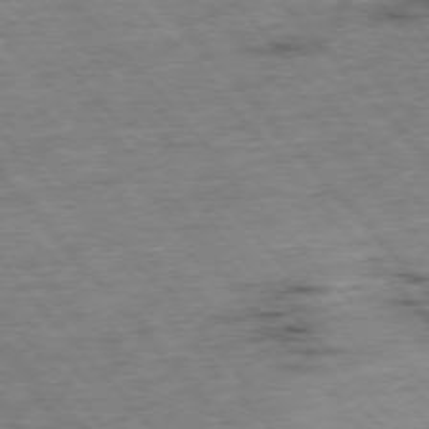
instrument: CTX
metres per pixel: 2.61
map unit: Hpe
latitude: -76.6141
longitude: -16.7057
